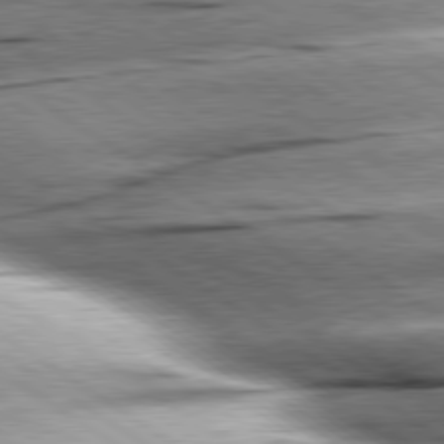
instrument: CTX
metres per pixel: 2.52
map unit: lApd
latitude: 79.7072
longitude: -155.5560
